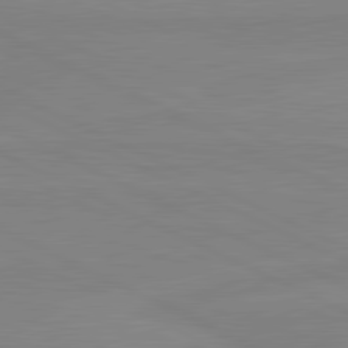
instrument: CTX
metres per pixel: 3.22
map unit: lApd
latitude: 81.3482
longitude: -177.4804
